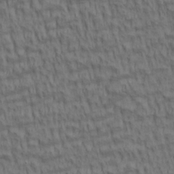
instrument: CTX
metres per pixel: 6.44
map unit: lAa
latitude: 5.4615
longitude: -115.3859
